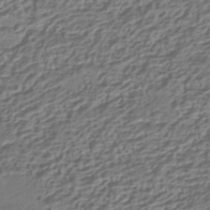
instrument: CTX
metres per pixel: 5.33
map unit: HNhu
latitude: -41.9745
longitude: 107.1620
